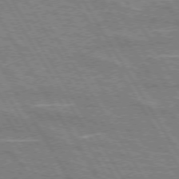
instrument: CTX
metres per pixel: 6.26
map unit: lApd
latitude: 73.0648
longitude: -55.9339
